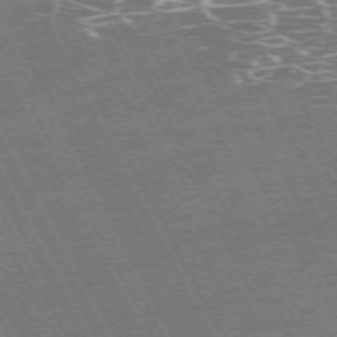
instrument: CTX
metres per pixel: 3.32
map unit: Hpe
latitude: -71.8234
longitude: 8.1228
